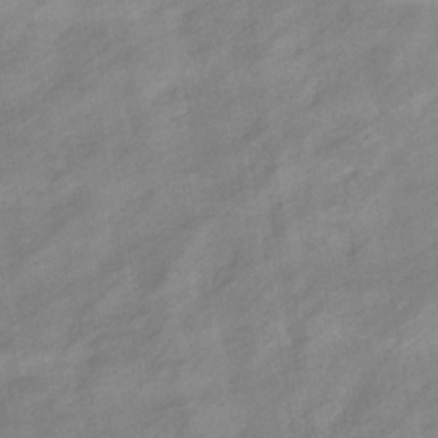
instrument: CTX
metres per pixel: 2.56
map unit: eHb
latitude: -37.5777
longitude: 78.5195
